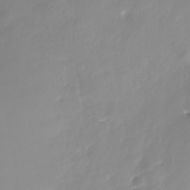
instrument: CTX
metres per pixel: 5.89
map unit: Nhu
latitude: -29.3132
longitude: -77.9339
